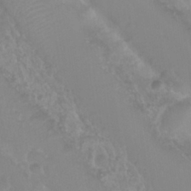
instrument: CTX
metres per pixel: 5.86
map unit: Nhu
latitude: 28.7057
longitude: -55.8772
